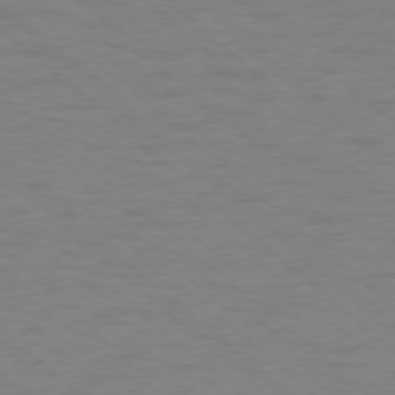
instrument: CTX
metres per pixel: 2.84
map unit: Ap
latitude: -78.5007
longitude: -68.4790
